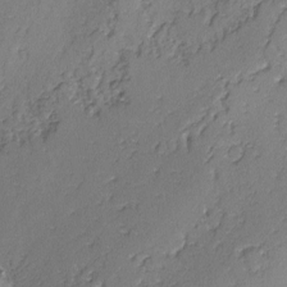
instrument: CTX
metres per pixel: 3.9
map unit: lAvf
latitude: -2.1983
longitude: -109.5749
